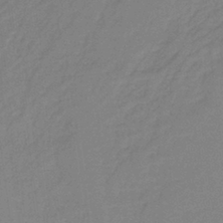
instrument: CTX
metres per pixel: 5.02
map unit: HNb
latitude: -36.2550
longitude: 57.9178
